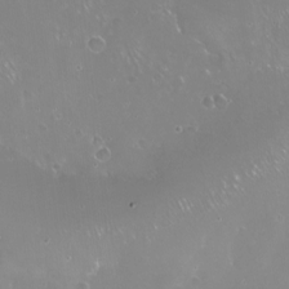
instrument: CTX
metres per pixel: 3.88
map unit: Nve
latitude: -18.6141
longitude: -59.8394
